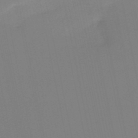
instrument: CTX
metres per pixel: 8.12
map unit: HNb
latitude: -50.7652
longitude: -50.8191
